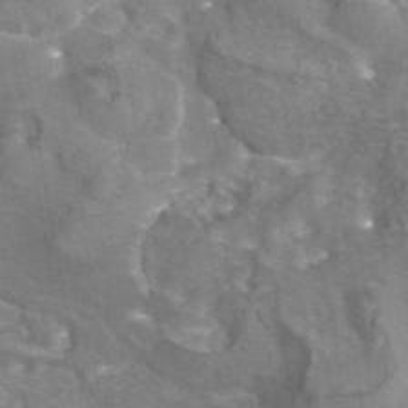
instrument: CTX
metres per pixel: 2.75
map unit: eAb
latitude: 44.6112
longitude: 107.1242
